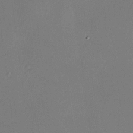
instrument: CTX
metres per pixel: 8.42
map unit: HNhu
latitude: 9.7828
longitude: 16.2740
